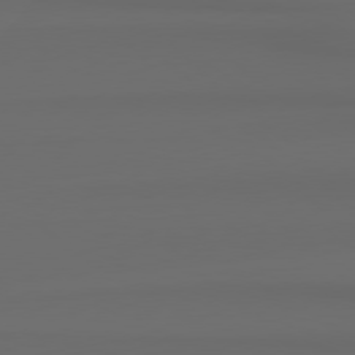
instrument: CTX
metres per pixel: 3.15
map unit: Hpe
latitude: 78.4601
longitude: -133.0270
